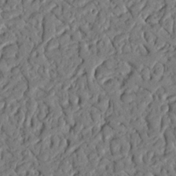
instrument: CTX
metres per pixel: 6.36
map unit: Nhu
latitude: 20.4601
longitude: -77.4804
